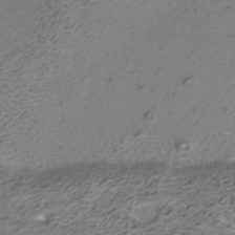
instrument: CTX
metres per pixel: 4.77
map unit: HNhu
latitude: -40.3495
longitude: 104.3306
